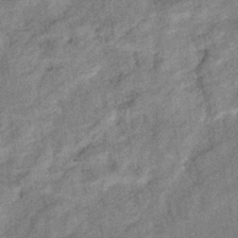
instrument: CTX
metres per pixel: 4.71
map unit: eHb
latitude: -38.2362
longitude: 77.4454
